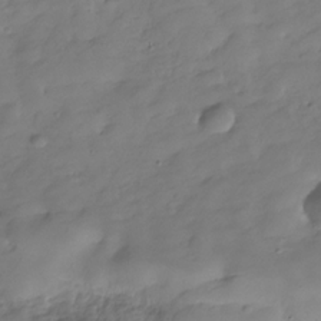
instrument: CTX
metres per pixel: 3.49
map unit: Hve
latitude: -29.8989
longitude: 92.0661
